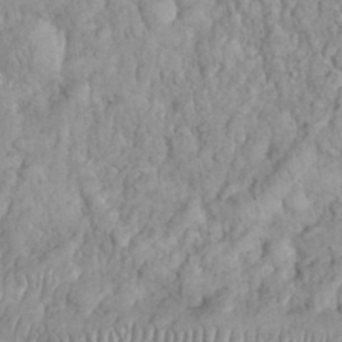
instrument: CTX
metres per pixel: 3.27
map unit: eHh
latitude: 32.7624
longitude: -65.0836
